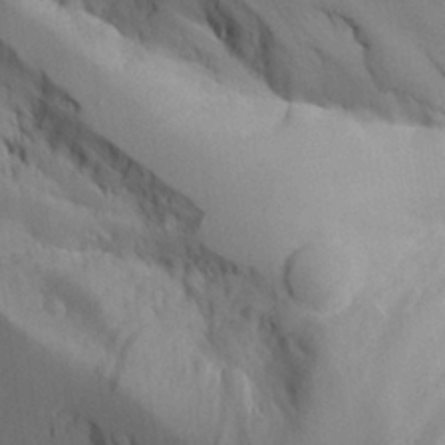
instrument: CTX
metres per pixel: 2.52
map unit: Aa
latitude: 25.8016
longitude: -129.1403
